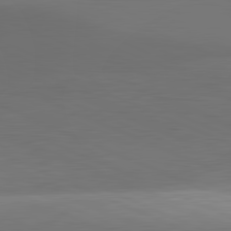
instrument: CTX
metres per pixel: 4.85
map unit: lApd
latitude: 81.9150
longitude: 143.5588
